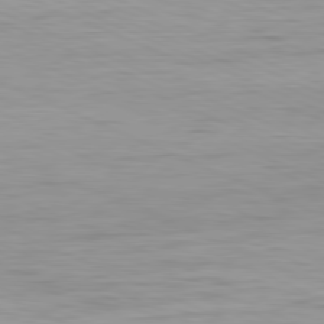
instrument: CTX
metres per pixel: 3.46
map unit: Ap
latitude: -81.6722
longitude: -74.8191
